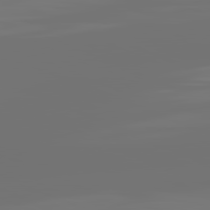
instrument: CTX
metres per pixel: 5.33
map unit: lApd
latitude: 81.8961
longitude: -164.3656
